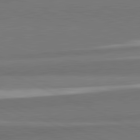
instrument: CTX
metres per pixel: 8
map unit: lApd
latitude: 82.1011
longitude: 151.7855
